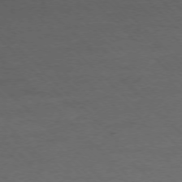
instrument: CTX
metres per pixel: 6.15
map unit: Ap
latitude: -75.6911
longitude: -79.0459
